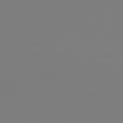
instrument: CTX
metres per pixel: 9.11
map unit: Hpe
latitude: 76.4223
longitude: -127.1403
